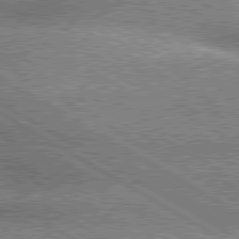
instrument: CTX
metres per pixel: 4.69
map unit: lApd
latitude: 79.8961
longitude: -136.1389
